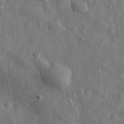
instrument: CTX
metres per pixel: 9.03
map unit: eHh
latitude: 31.7639
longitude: -74.4412
